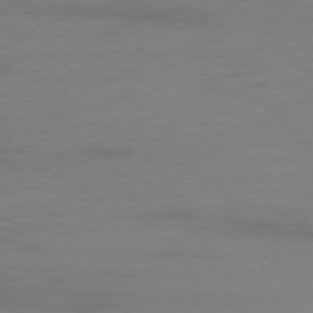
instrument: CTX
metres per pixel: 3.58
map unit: Ap
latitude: -76.8975
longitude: -83.9150
